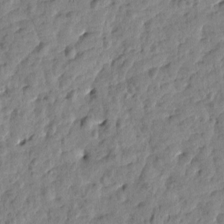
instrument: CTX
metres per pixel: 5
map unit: Htu
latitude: 1.7827
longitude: 179.8044
